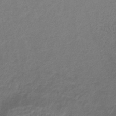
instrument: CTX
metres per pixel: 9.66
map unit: lHb
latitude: -37.1998
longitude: 70.4251
